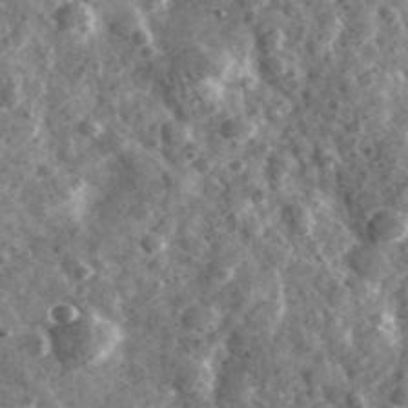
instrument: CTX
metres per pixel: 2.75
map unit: Ave
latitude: 38.2145
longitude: -107.5749
